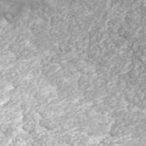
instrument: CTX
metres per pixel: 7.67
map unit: ANa
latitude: 43.5560
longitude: 36.4629
